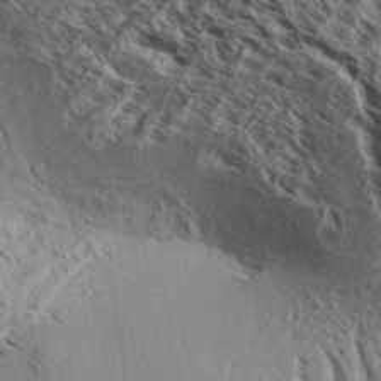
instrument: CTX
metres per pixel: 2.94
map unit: Aa
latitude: 32.9892
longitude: -138.3656
